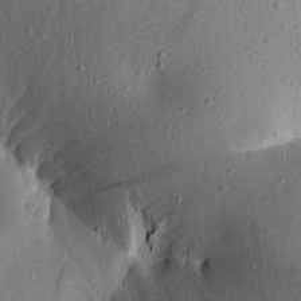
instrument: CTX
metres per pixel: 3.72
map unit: Aa
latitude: 16.6679
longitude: -146.9514
